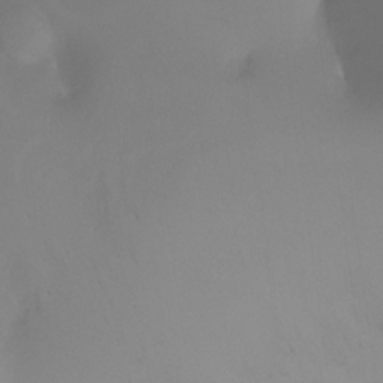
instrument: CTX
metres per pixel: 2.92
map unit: Ht
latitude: -16.7275
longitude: -42.6868
